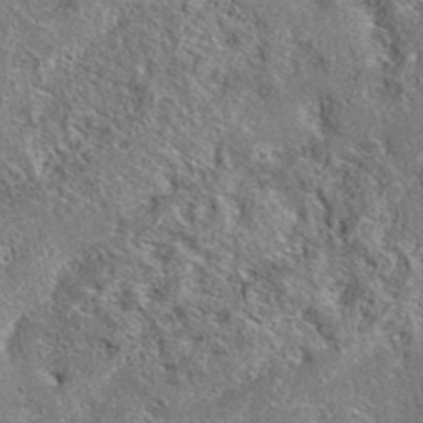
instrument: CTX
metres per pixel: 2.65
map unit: eAb
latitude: 37.6316
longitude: 112.5385
